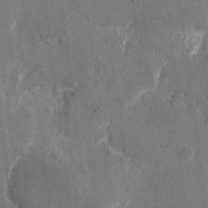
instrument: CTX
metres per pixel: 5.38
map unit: eHh
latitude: 7.9717
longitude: -67.8961
